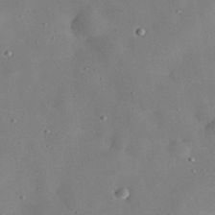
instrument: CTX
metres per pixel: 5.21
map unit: eHh
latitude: 29.6694
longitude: -73.9339
